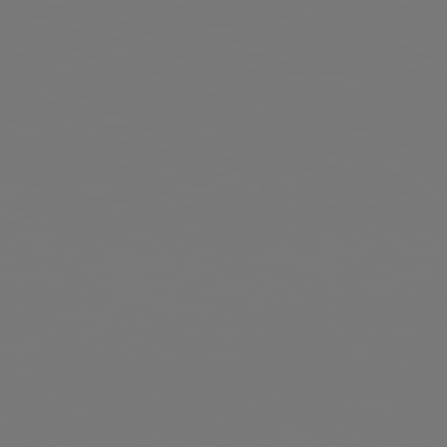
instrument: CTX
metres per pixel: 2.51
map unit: Hpe
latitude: 78.3468
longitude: -177.4993
